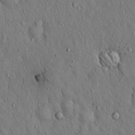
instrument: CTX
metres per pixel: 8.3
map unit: Hto
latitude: 16.7624
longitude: -58.8002
